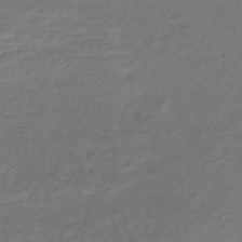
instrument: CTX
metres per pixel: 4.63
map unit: lHb
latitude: -42.8785
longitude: 73.0108
